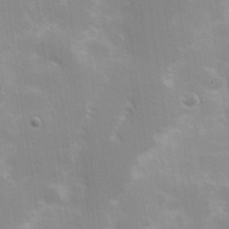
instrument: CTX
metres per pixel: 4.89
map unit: Hve
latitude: 30.8758
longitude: 149.7856
